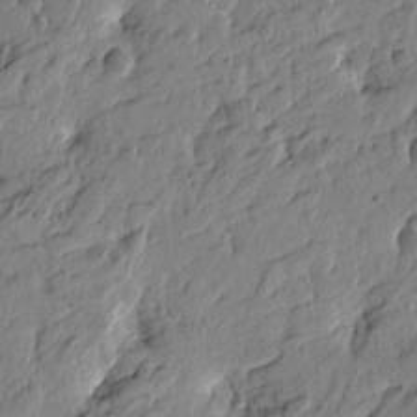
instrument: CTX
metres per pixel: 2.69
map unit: Htu
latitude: -5.0108
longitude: 179.1809
